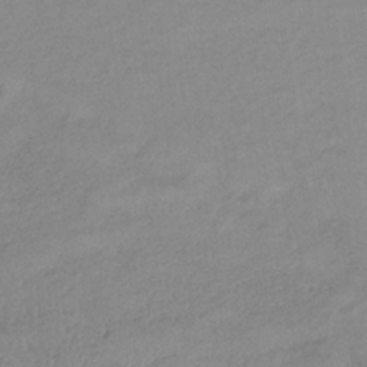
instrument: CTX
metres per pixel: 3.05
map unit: lHb
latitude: -35.0108
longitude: 69.2564
